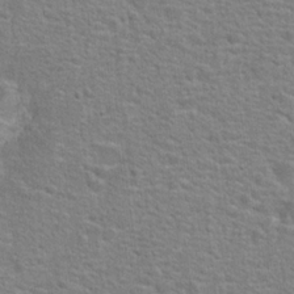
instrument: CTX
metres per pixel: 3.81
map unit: Hto
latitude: 23.0647
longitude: -46.9514
